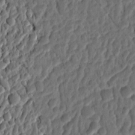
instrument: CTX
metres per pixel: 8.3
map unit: Ht
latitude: 11.9339
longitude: -75.4238
